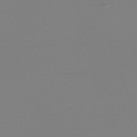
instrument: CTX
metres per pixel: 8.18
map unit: Nve
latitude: -56.9541
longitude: 62.1228
